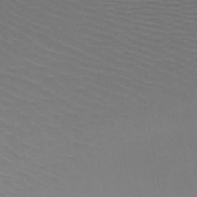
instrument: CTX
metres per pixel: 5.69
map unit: HNb
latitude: -48.6330
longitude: -44.6301
